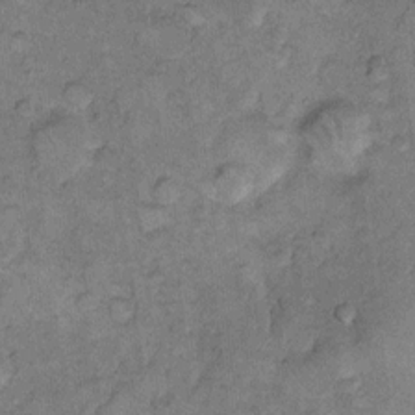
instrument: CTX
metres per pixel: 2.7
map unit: eHh
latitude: 11.6316
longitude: -63.7828
